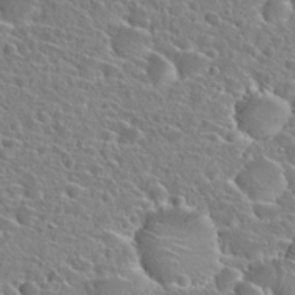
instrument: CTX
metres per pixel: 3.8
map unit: Hto
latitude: 24.3089
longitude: -45.1592
